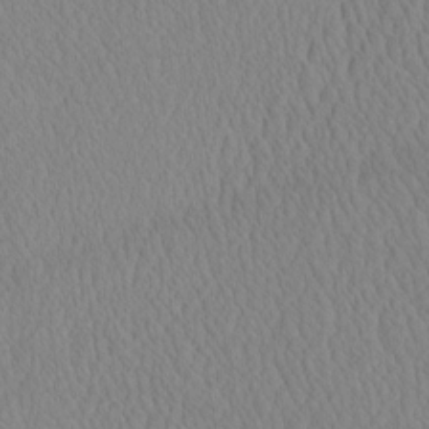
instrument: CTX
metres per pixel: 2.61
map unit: eHh
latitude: -3.5777
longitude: 15.6722
